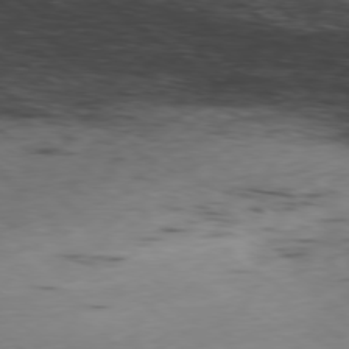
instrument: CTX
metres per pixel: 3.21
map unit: Ap
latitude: -79.0108
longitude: -63.6505
